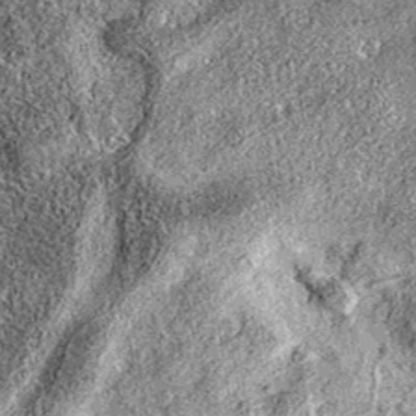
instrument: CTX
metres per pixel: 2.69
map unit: eAb
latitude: 36.1011
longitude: 106.8597
